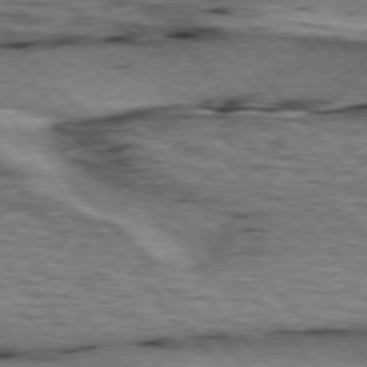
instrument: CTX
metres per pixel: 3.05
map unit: lApd
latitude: 76.7057
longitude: -71.6505
